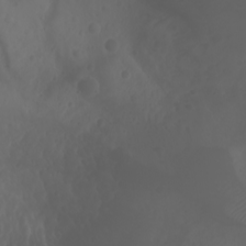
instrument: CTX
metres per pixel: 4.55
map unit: Htu
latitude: -1.5399
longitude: -76.9513
